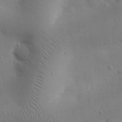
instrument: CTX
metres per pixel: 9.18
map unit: eHh
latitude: 25.3292
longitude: -70.9891
